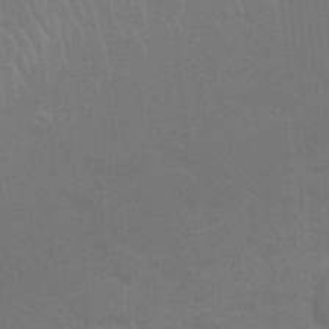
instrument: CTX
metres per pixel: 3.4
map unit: Nhu
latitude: 27.2915
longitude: -61.5182
